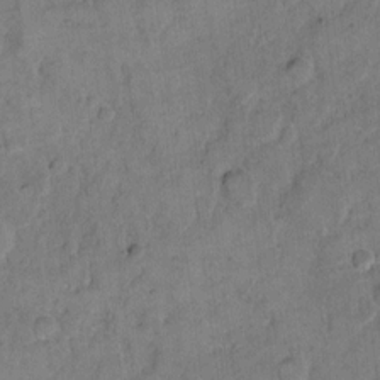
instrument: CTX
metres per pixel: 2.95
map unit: eHh
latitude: 11.7639
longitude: -64.8569
